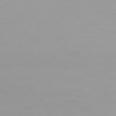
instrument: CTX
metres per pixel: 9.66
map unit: Hpe
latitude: 77.8961
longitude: -137.4616
